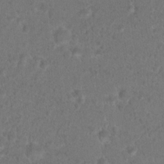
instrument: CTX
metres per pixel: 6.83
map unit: Hto
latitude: 17.8205
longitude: -40.6868
